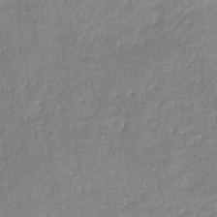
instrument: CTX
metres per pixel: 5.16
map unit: eHb
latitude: -32.0850
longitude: 74.5007
